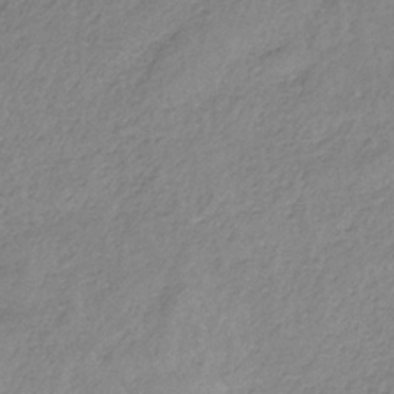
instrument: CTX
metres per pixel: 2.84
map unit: HNb
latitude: -33.3132
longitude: 59.7288
